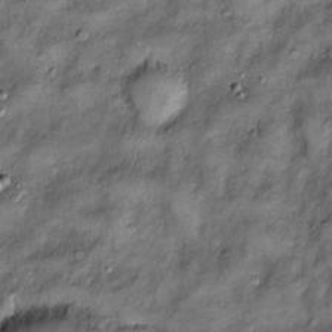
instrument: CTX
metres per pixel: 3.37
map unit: Htu
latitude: -6.3684
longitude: 159.8233
